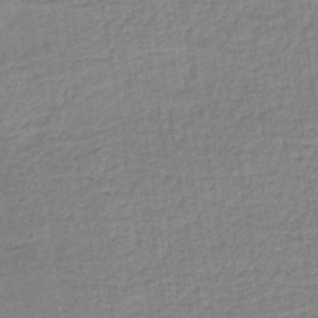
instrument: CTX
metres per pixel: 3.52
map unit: lHb
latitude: -40.5385
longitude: 60.7274
